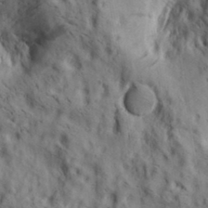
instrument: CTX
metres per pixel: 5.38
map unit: lAa
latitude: 19.7260
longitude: -140.2144
